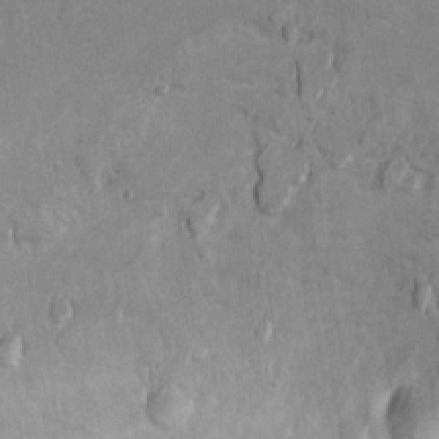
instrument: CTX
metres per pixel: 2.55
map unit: Ht
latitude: 9.6883
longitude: -32.2900
